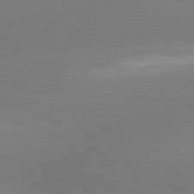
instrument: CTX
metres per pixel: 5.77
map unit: lApd
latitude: 81.6316
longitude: -165.2726
